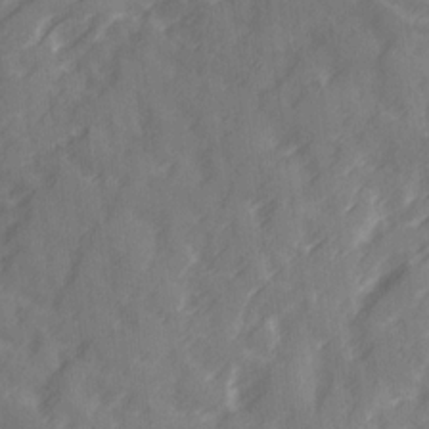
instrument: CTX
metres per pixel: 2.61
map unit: Ave
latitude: 19.8205
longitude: -131.7450
